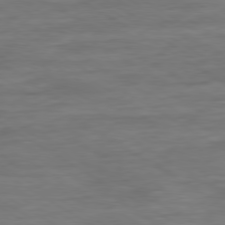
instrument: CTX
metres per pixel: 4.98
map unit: Ap
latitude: -80.3495
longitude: -103.6316
